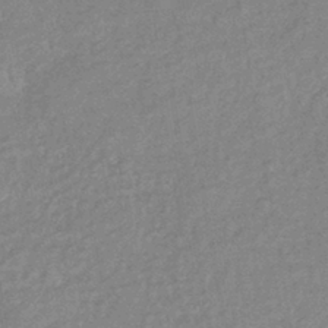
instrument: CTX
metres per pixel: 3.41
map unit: eHb
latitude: -40.7841
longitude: 80.7652
